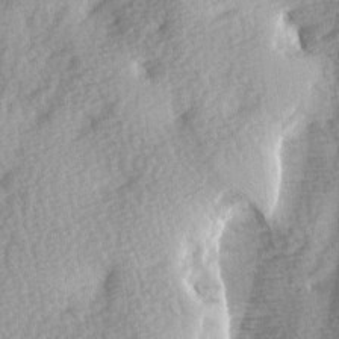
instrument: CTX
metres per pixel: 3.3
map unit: Ave
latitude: -5.9178
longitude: -120.4412
